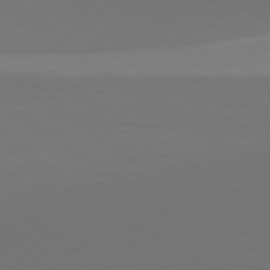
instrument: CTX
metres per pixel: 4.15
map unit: lApd
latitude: 79.6694
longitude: 158.5951
